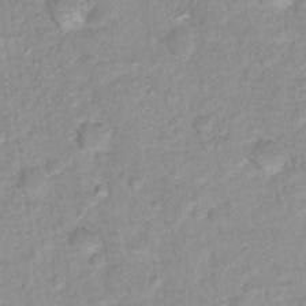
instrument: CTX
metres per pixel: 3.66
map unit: Nhu
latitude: 16.8380
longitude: -32.0255
